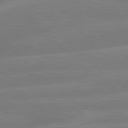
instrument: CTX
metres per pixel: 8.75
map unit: lApd
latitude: 79.9339
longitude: -142.1956
